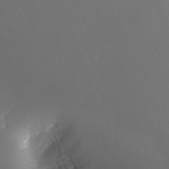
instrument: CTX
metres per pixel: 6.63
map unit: Nhu
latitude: -7.6533
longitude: -76.9136
